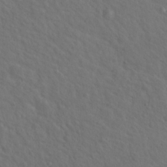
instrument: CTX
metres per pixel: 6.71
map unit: Hto
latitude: 19.7260
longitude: -54.4979
